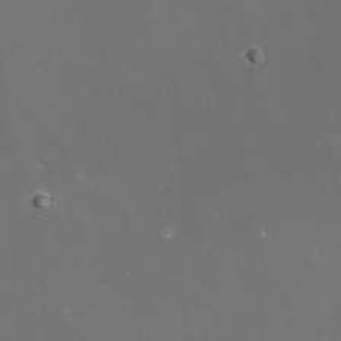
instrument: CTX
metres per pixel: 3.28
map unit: Nhu
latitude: -9.5966
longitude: -78.0255
